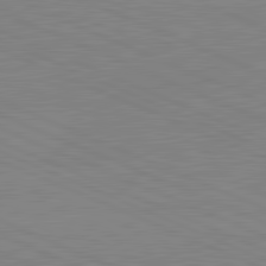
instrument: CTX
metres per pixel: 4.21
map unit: lApd
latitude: 81.8772
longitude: -156.2333
